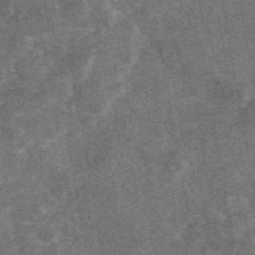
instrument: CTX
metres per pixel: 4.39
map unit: eAb
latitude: 47.2159
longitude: 120.8219
